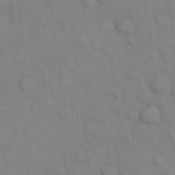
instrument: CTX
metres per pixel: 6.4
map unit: eHh
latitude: 22.5735
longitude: -62.2901
